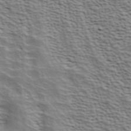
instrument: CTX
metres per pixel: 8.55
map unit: ANa
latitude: 41.8016
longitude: 49.6344
